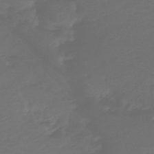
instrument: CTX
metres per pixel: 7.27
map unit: lHb
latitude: -43.7855
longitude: 77.7478
